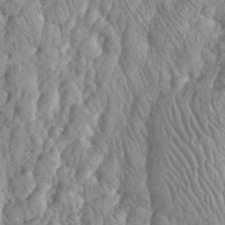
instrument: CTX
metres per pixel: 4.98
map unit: eHh
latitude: 32.5735
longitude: -64.7435
